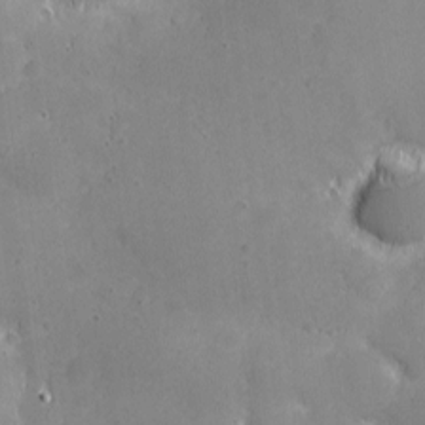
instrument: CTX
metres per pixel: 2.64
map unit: eHh
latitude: 3.5938
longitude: -75.0647
